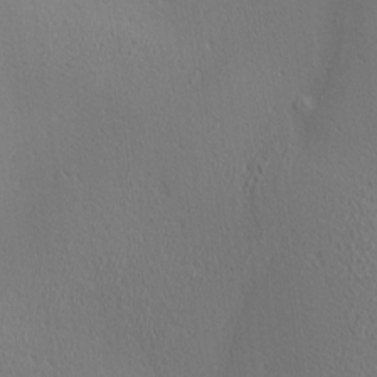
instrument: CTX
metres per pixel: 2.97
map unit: Ave
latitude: 2.5168
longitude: -115.3292
